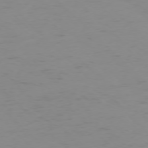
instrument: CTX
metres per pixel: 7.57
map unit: Ap
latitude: -77.1242
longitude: -82.0255
